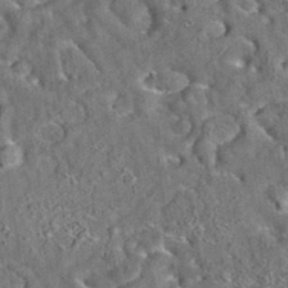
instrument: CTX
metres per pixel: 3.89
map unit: eAb
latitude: 35.3670
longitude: 113.7856
